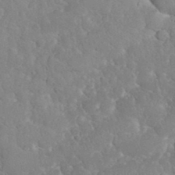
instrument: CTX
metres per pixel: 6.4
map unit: eHh
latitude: 35.0458
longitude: -64.1389
